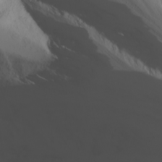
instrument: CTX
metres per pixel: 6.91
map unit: Ave
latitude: 16.8569
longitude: -129.1970
